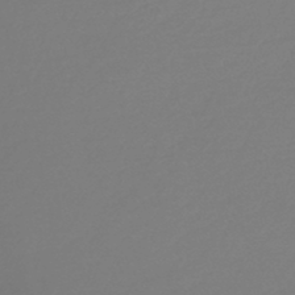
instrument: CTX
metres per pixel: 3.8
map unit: lHb
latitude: -44.1795
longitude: 71.0487
